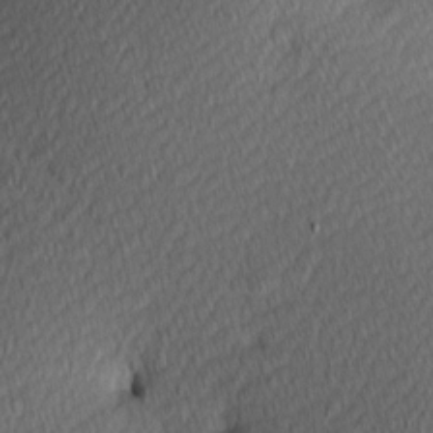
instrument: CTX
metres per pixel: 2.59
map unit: Hve
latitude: 12.7813
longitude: -90.6302
